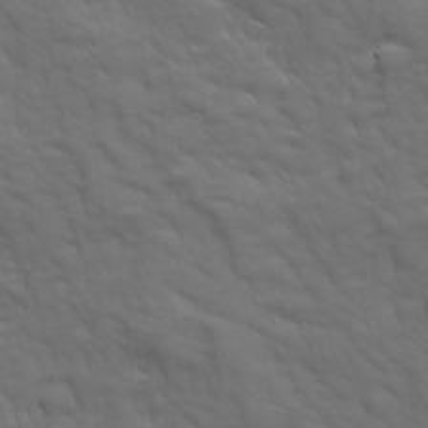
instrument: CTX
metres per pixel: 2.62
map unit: Ave
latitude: 18.8002
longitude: -133.7639
